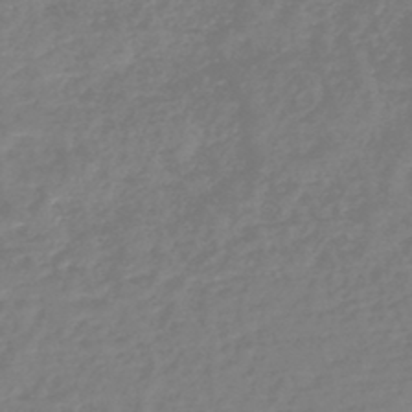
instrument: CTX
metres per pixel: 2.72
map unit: HNb
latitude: -43.9178
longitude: -38.1200
